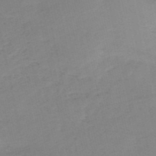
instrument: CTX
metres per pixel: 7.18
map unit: HNb
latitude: -53.2376
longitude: -39.4048
